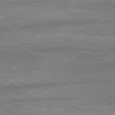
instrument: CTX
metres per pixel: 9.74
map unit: lApd
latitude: 79.6883
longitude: -170.4223
